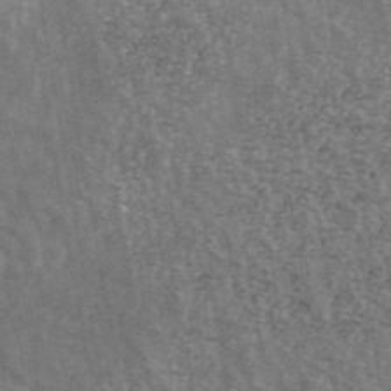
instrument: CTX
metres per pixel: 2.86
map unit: ANa
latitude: 43.0081
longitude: 16.1606
